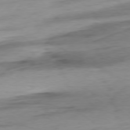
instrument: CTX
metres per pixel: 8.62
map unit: Ap
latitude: -78.4440
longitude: -78.1011
